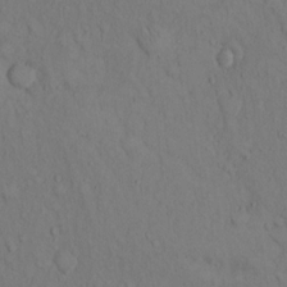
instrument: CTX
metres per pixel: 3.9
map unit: Hto
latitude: 13.2159
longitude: -61.5560
